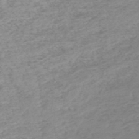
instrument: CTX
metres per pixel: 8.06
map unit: lHb
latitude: -45.1242
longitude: 65.6344
